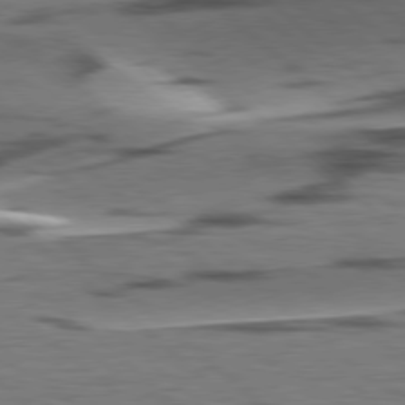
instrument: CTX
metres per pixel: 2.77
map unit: lApd
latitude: 78.3468
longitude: -49.5371
